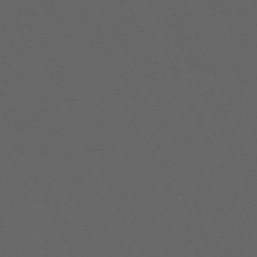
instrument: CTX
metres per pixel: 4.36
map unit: Hpe
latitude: -70.5385
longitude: 11.9745
